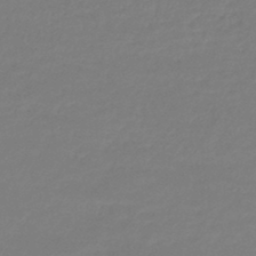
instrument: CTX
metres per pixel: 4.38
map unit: lHb
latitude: -44.3306
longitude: 61.7856
